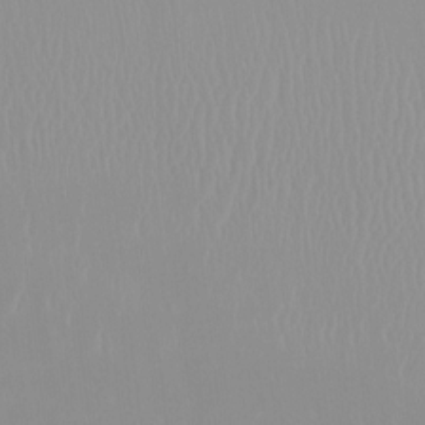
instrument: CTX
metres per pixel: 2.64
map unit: HNhu
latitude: -0.4818
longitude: -6.5168
